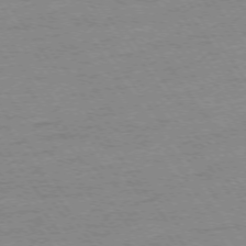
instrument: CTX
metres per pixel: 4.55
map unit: Ap
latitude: -74.4629
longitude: -83.0836
